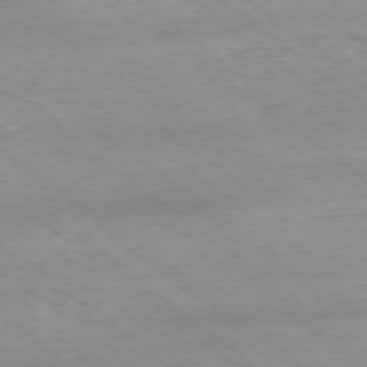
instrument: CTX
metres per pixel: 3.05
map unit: Ap
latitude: -78.9541
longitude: -91.0647
